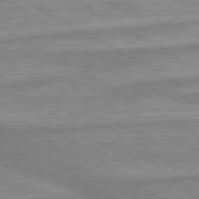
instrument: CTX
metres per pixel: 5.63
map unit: lApd
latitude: 80.1956
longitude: -173.5371
